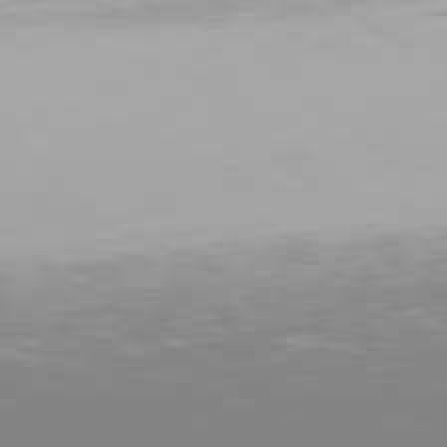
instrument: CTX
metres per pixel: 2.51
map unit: Hpe
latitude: 77.4237
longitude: -162.2712
